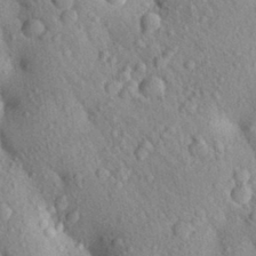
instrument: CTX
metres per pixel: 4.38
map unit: Aa
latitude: 29.3481
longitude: -148.2145
